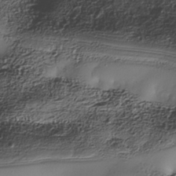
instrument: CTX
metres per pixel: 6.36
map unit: Nhe
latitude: -38.0850
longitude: -147.7450
